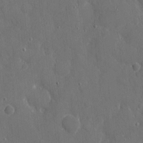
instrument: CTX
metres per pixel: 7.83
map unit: eHh
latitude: 6.7624
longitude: -68.5357
